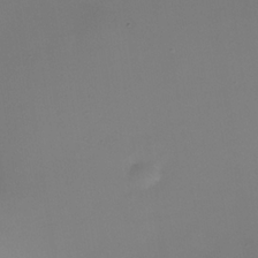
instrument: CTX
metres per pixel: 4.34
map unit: Nhe
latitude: -35.2187
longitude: -118.0822
